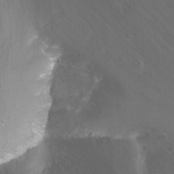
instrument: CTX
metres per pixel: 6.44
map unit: Nhu
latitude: -12.4629
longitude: -61.4237
